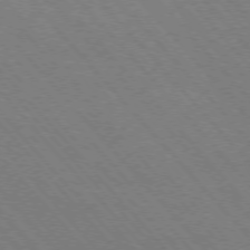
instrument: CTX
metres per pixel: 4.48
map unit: Hpe
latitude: -76.7652
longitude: -13.2915
